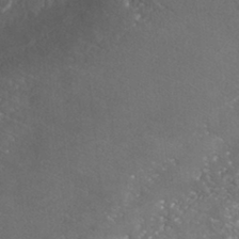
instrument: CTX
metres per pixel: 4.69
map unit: Nhe
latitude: -41.5966
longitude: -110.8380
